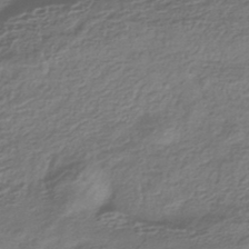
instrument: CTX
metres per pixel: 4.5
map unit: HNhu
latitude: -43.3320
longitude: 98.4440
